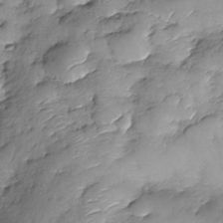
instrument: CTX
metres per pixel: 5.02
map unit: Nhe
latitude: -37.4265
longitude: -147.6505
